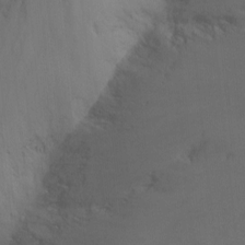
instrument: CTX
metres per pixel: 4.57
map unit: Nhu
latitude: -12.6141
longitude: -65.9528
